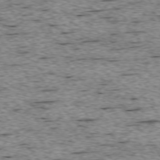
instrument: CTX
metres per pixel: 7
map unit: Ap
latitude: -74.9164
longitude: -87.2915
